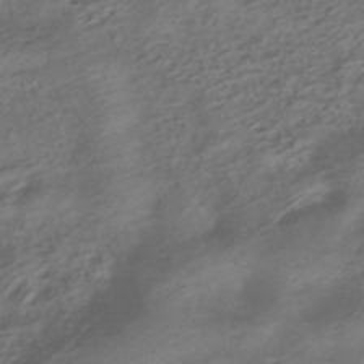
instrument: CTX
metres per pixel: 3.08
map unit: HNhu
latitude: -40.9919
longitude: 100.0283
